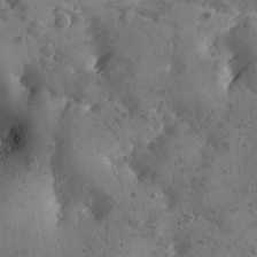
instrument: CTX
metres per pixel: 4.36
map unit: Ave
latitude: -9.2187
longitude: -118.1011
